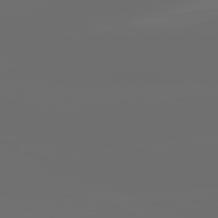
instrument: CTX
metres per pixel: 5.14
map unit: lApd
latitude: 82.0633
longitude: -165.0647
